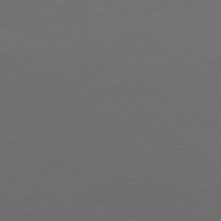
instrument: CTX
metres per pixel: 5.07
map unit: Ap
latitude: -79.8800
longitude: -56.6301
